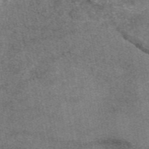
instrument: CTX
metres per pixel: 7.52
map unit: eAb
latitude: 47.6505
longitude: 107.0865
